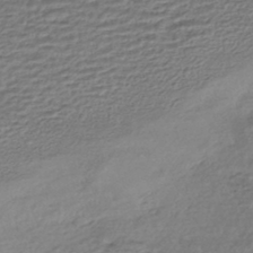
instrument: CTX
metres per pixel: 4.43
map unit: HNhu
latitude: -45.7478
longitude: 101.6154
